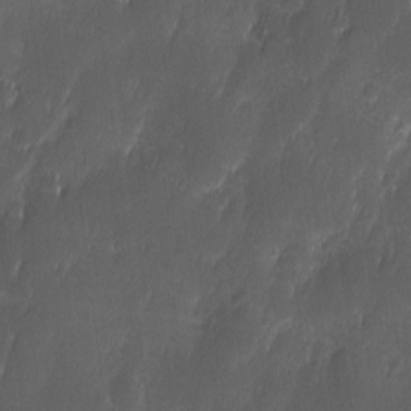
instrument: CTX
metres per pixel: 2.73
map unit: Ave
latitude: -10.9920
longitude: -121.4238
